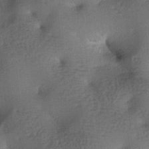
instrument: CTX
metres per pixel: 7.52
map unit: lAa
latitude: -8.0850
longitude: -124.8569
